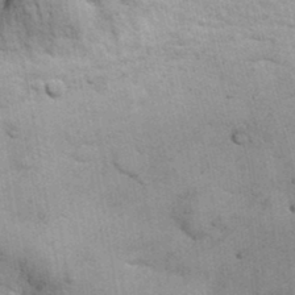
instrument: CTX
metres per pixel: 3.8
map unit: eHh
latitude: 24.9891
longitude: -65.0836
